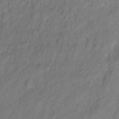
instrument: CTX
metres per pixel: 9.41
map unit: Ht
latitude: 2.8191
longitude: -35.2159
